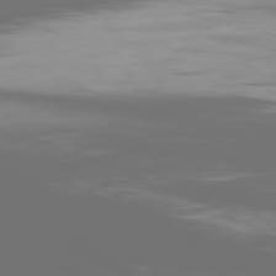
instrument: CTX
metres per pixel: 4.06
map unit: Ap
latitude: -79.4454
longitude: -60.3467
